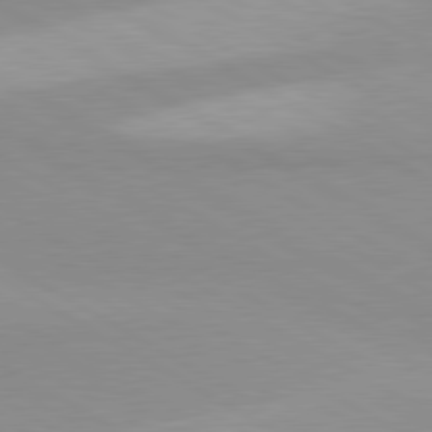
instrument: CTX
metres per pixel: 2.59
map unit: lApd
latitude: 80.4412
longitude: -179.2159
